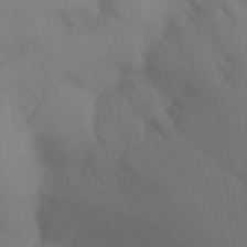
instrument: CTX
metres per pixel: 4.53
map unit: Ht
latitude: -10.3495
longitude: -33.6505
